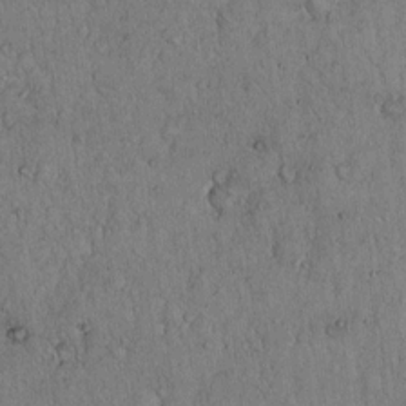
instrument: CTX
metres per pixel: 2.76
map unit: Hto
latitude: 14.0255
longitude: -57.0647
